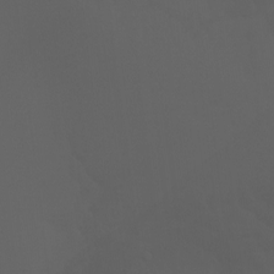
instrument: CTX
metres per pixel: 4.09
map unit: Ht
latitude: -3.4454
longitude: -60.6868
